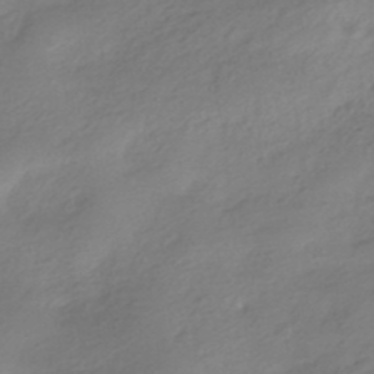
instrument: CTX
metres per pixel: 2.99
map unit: HNhu
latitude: -40.6518
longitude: 93.2754
